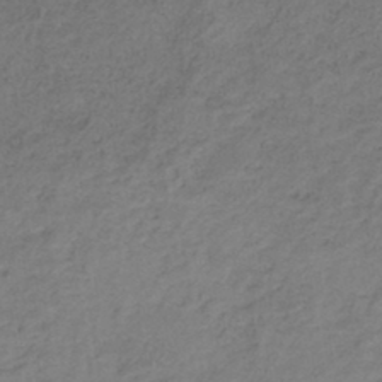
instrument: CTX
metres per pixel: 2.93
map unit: HNb
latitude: -43.7099
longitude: -39.4615
